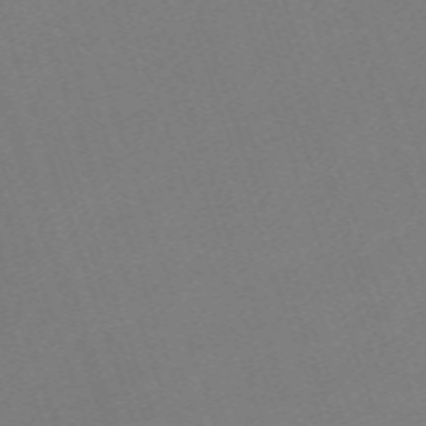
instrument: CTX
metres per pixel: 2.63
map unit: eHh
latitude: -63.6344
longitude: 50.7085
